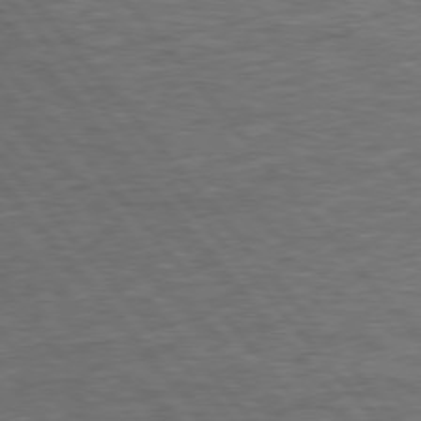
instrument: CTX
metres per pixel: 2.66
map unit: Hpe
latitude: 76.4790
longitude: -157.0836
